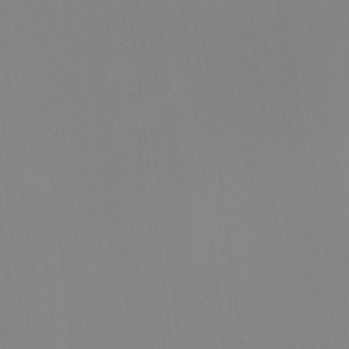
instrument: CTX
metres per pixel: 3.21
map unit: Ht
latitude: -14.6141
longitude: -51.4993
